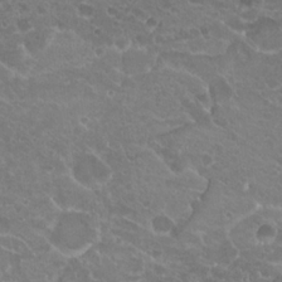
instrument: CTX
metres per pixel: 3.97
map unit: Hto
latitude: 20.4034
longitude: -34.3656
